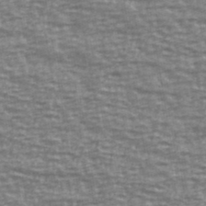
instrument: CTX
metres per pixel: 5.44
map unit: Ave
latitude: 40.3089
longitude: -113.7449
